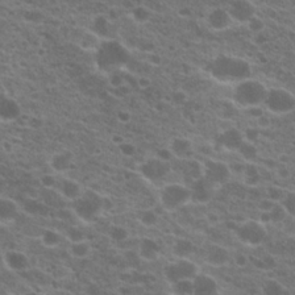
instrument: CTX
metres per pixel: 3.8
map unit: Hto
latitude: 20.4601
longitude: -36.2334
